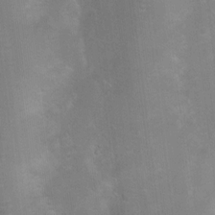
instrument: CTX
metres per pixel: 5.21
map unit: Nhu
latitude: 4.0444
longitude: -24.7246
